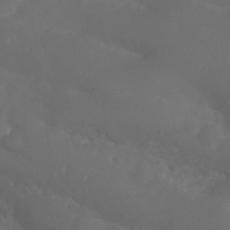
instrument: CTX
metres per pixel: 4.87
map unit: Nhu
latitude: 28.1955
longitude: -55.4993
